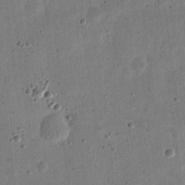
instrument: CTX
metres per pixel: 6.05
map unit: eHh
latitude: 21.4994
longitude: -69.2159
